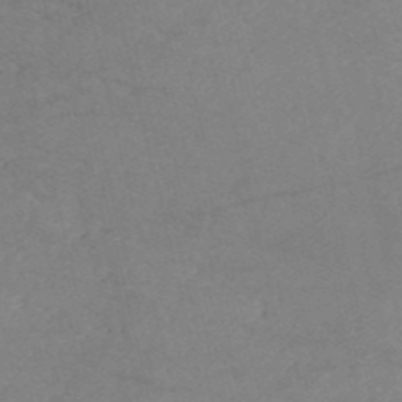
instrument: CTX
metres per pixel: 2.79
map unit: HNb
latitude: -53.4076
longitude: -47.7072
